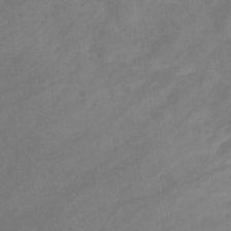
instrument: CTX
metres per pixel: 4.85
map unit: eHb
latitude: -33.4266
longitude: 72.4251
